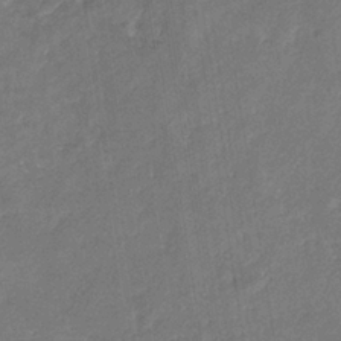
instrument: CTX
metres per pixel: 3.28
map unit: eHb
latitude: -34.4818
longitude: 74.8219
